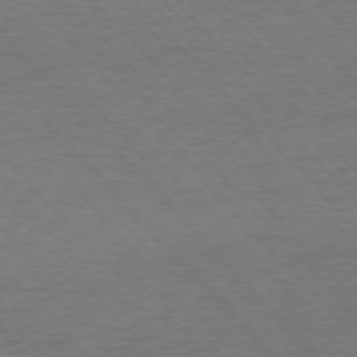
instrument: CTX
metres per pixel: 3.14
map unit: Ap
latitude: -76.7085
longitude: -95.4993
